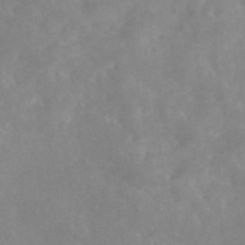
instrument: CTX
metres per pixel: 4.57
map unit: eAb
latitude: 45.8961
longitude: 126.6329
